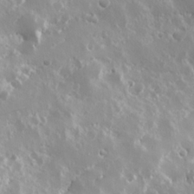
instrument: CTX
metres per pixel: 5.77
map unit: Hve
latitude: 24.3278
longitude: 146.0850
